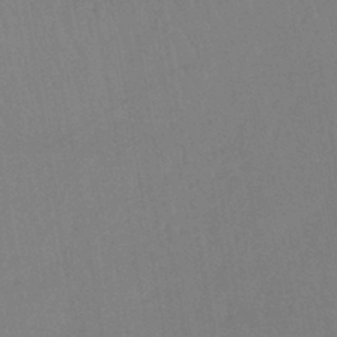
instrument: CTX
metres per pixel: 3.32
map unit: lHb
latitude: -41.8800
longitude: 67.9367
